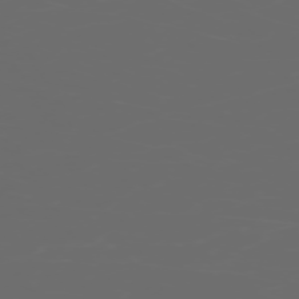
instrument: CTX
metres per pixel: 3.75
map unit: Hpe
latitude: -73.6344
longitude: 5.7666
